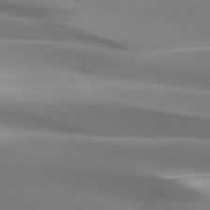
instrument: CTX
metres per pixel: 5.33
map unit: lApd
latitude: 73.3482
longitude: -51.5182
